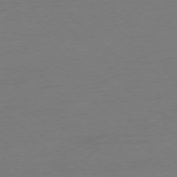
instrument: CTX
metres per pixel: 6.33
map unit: Ap
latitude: -77.5777
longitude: -92.1577
